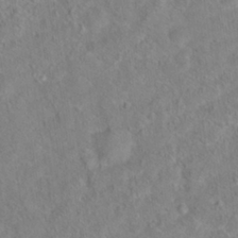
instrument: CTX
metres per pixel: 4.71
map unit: Hto
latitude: 18.1389
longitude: -38.5357
